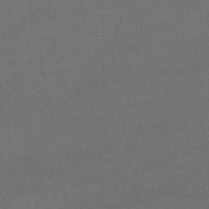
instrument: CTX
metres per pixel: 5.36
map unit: lHb
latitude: -47.7666
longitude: 62.5196
